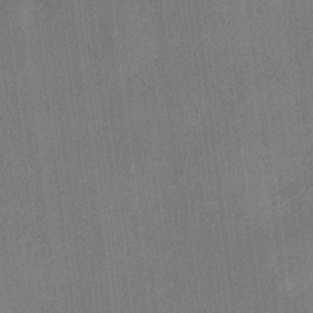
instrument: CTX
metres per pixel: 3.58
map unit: HNhu
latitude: 11.9150
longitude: 10.8408
